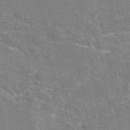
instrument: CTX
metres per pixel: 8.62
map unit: eAb
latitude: 44.8191
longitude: 109.9367
